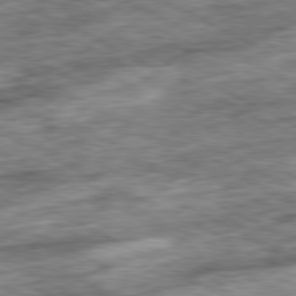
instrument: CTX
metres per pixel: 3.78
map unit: Ap
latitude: -81.1620
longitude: -89.1215
